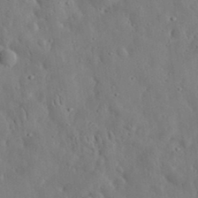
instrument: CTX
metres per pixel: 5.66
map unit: eHh
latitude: 33.0081
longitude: -74.8758
